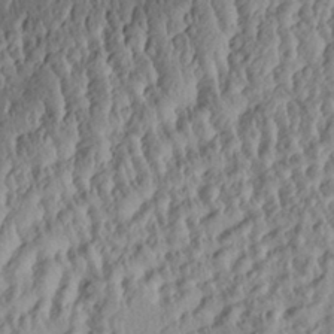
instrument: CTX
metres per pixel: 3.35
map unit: Aa
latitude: 31.7639
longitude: -134.1200
